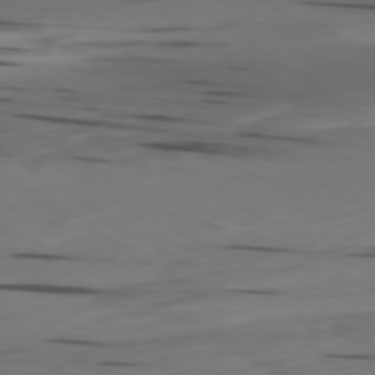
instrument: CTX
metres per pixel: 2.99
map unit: Ap
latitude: -79.8800
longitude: -62.2145
